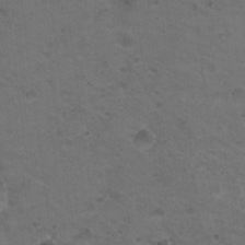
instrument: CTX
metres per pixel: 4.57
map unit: Nhu
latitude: 17.6127
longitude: -30.9703
